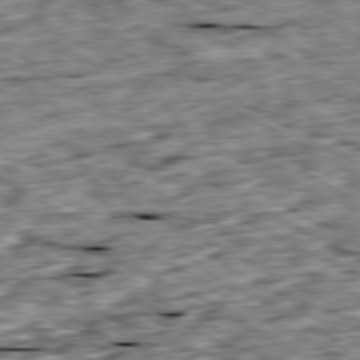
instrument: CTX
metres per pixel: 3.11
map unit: Ap
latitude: -80.5385
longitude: -89.3293
